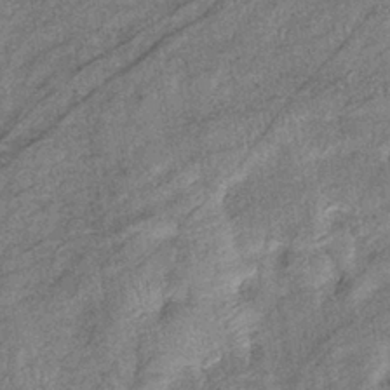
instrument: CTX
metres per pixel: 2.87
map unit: eHb
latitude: -38.6330
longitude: 77.8989
